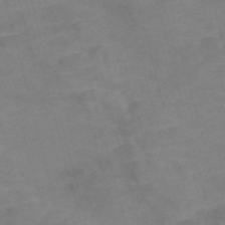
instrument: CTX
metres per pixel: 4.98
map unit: Nve
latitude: -58.6329
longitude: 51.4454
